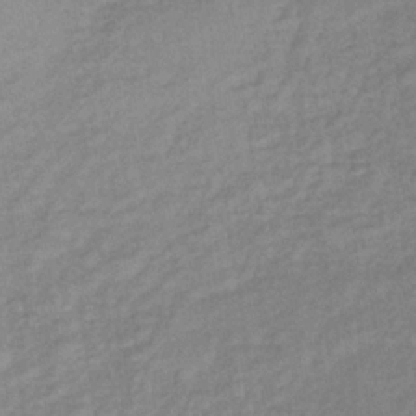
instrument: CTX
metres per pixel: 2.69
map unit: lHb
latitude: -33.9556
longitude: 64.9731
